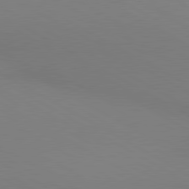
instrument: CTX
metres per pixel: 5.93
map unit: lApd
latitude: 80.5168
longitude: 139.7100
